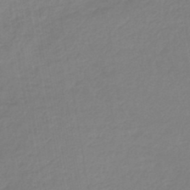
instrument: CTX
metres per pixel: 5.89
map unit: lHb
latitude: -45.1242
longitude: 71.6911
